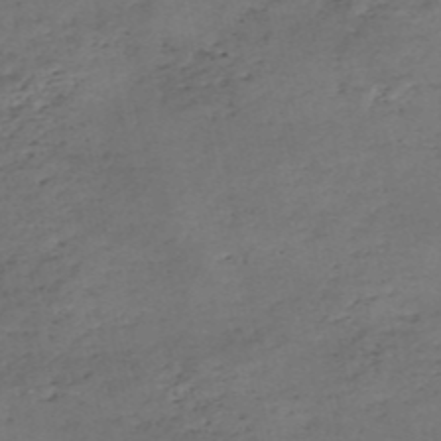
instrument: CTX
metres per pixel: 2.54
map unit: eHh
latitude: -54.5574
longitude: -90.9514
